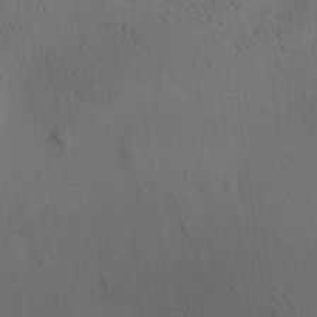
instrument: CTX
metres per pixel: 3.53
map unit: Ave
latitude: -9.8989
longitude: -121.9528
